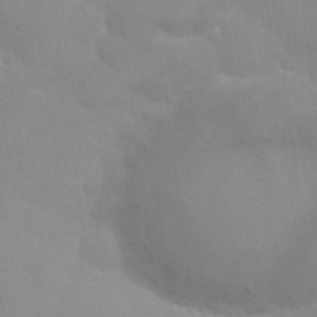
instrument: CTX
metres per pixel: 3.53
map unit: Nhu
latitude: 27.8583
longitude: -54.4979
